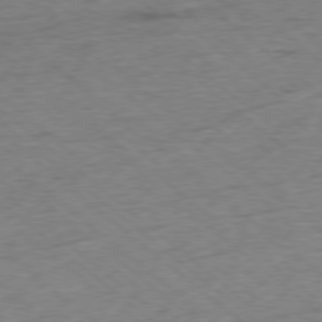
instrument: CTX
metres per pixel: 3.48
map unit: Ap
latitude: -78.4440
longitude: -50.0633
